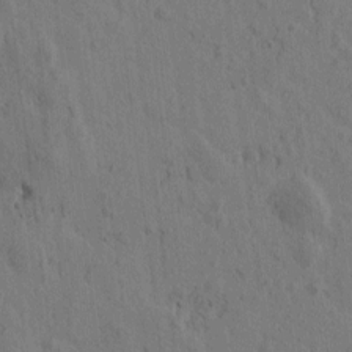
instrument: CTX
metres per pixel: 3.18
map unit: Htu
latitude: -0.0850
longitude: -175.9906
